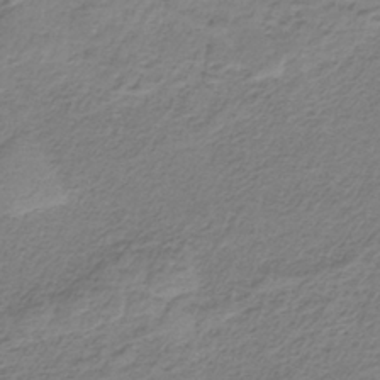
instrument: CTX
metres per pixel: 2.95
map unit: HNb
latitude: -34.9353
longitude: 56.5574
